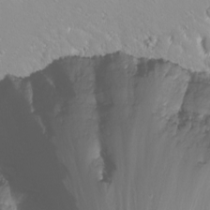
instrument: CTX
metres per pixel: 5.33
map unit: eHh
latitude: -9.7666
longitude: -68.9702
